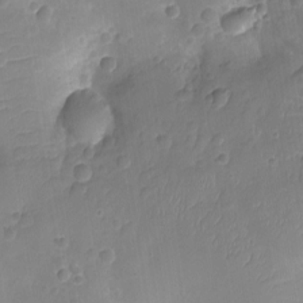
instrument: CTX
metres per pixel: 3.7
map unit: Ht
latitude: -10.1795
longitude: -21.9150
